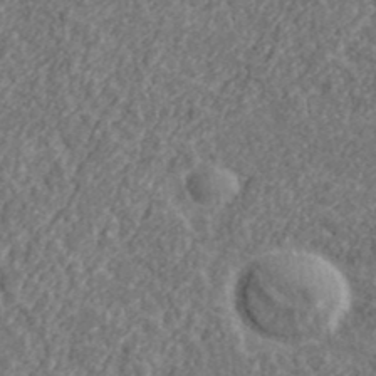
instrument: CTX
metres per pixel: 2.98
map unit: lHvf
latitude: 37.9150
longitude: -89.5938
